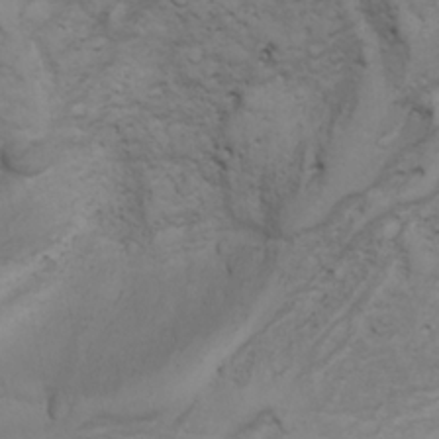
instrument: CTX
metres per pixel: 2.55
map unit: Aa
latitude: -3.3887
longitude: -73.4994
